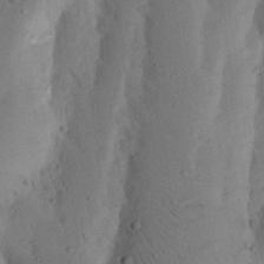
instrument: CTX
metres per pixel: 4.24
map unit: Nhu
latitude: 18.8758
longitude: -75.7828
